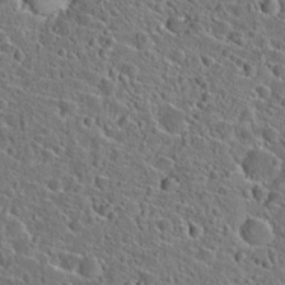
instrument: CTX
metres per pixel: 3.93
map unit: Hto
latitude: 23.8205
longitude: -46.1956
